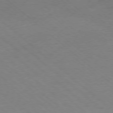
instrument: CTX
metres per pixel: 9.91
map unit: Ap
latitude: -78.0661
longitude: -61.4804
